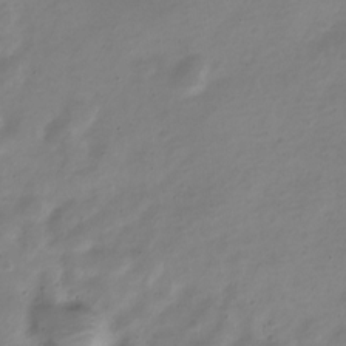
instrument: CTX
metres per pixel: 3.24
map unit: Nve
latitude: -22.4440
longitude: 105.3320
